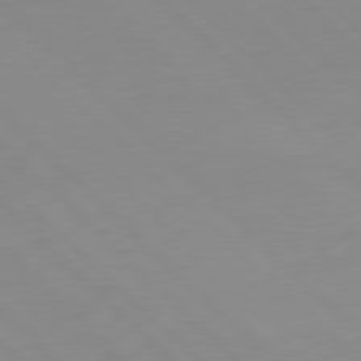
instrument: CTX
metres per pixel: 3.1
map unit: Ap
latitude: -79.6155
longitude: -56.1955
